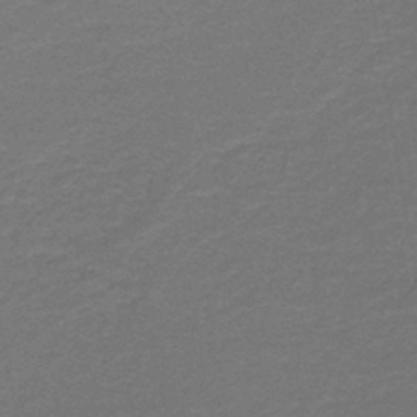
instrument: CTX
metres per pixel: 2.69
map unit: lHb
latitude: -43.5210
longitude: 54.1606
